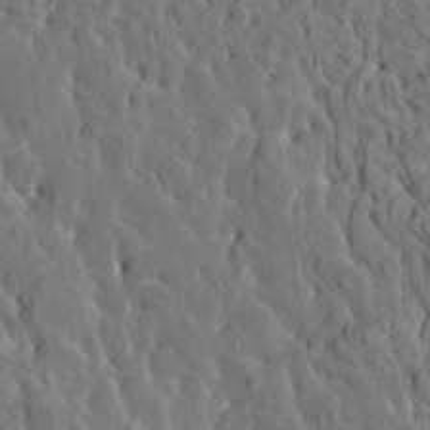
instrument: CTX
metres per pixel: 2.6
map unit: HNhu
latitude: 6.0444
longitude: -0.5734
